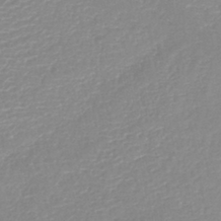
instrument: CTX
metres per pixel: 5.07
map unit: lHb
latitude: -41.2565
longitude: 75.5777
